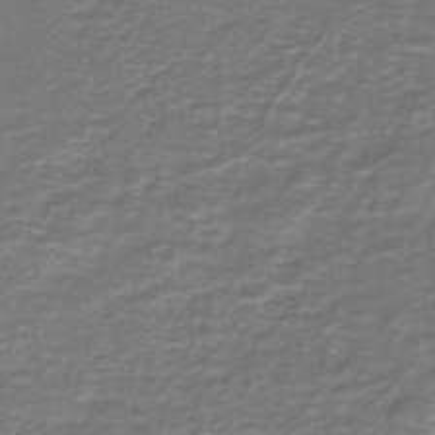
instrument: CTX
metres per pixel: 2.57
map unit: lHb
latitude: -43.8044
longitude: 55.3510
